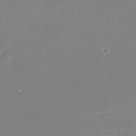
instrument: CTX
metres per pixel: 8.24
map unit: Nhu
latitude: -29.5588
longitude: -77.0269
